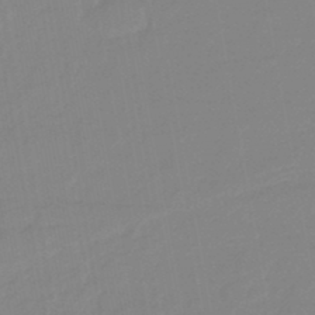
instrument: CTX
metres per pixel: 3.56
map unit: eHb
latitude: -45.0486
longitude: 88.1228
